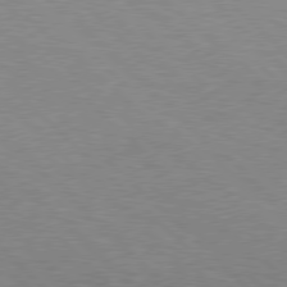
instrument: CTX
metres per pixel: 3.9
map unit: Hpe
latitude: 77.5371
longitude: -153.3293
